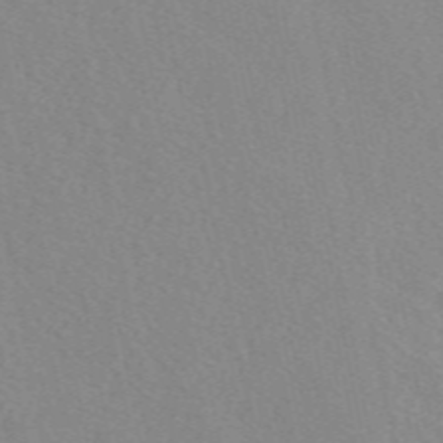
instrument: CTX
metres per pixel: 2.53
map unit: eAb
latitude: 50.1388
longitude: 118.3117
